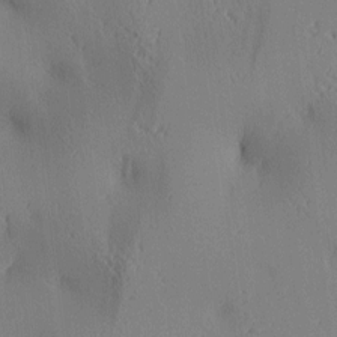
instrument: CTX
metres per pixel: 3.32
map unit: lAa
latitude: 4.0822
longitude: -117.0647
